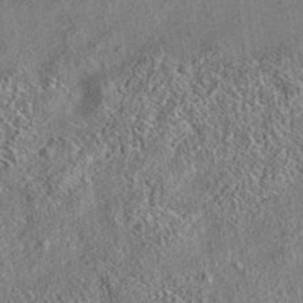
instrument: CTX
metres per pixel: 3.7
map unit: eAb
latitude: 35.7638
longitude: 113.6911
